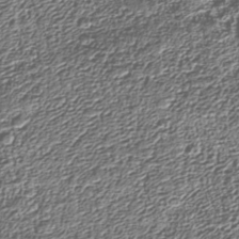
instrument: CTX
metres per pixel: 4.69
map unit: Nhu
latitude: -39.6533
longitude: -83.7638
